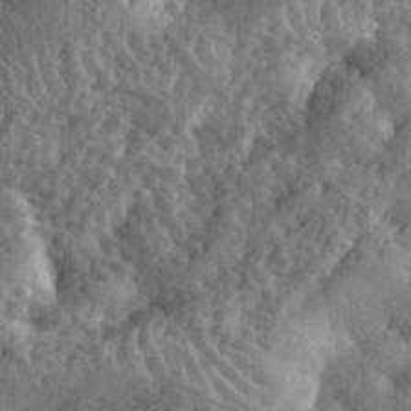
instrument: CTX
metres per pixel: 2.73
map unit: eHh
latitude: 33.7261
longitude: -80.3656
